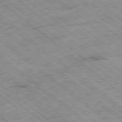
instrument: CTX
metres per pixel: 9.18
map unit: Ap
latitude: -78.9163
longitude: -51.5560
